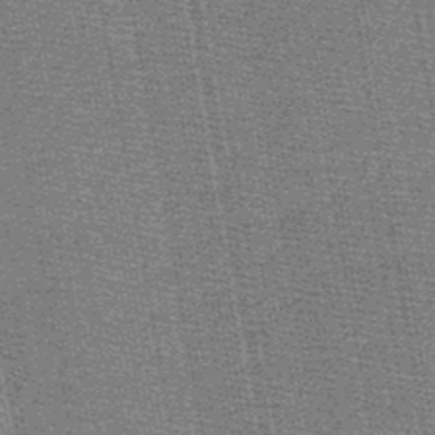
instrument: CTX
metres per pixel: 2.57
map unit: HNb
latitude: -49.1431
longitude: -41.1214
